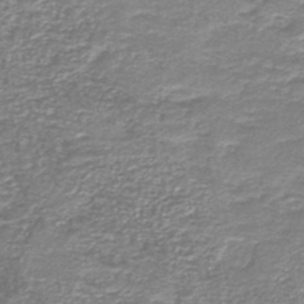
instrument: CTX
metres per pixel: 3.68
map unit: HNb
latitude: -44.5574
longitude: 50.4062
